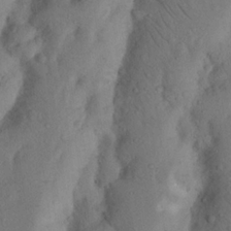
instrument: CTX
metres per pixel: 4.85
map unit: Nhu
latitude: 19.1214
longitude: -75.8017
